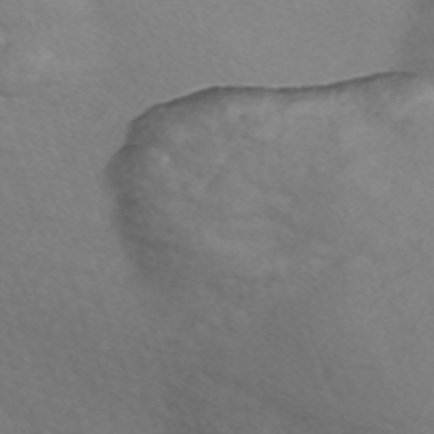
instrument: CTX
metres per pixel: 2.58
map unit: Nve
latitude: -57.2376
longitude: 58.1605
